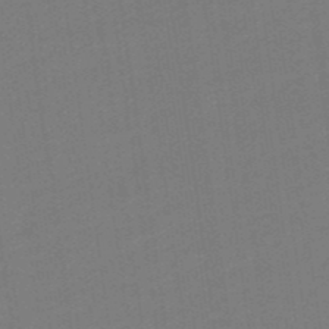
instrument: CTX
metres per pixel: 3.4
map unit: lHb
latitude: -49.7856
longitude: 81.1998
